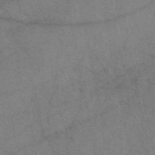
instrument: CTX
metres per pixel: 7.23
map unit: eAb
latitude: 48.1956
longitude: 110.1794
